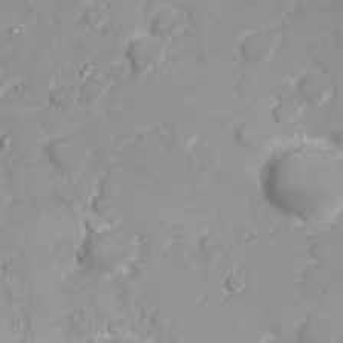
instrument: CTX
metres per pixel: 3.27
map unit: Nhu
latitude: 23.1970
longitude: -61.1025
